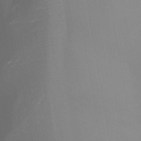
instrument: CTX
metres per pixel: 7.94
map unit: Ht
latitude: -9.3698
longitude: -46.4601
